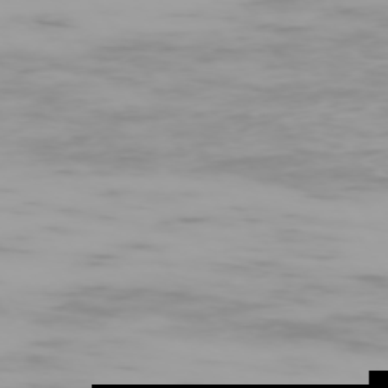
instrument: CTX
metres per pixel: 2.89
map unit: Hpe
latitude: -74.2740
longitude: 5.0297
